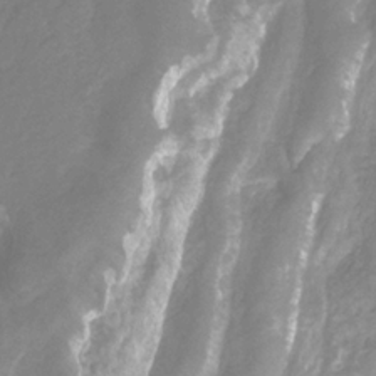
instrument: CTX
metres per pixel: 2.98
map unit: HNhu
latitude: -29.4643
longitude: 66.7274
